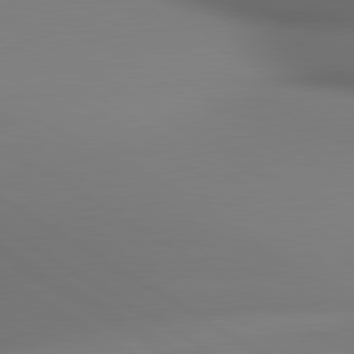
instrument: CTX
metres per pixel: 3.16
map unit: lApd
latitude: 80.5168
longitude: 138.1795
